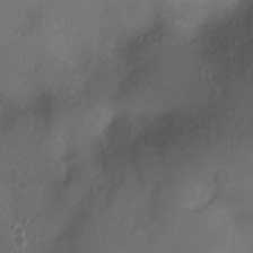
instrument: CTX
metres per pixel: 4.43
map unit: Nhu
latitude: -12.4818
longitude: -41.1214
